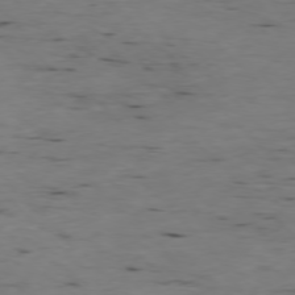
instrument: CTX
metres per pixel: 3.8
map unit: Ap
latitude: -77.1431
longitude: -89.7639
